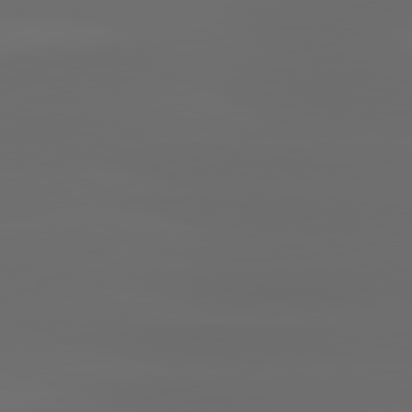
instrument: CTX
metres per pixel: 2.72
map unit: lApd
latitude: 81.2915
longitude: -144.1955
